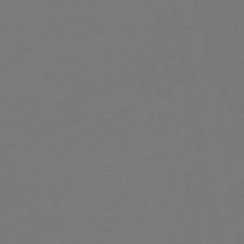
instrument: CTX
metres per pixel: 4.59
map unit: HNb
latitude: -46.9541
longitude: 55.2565
